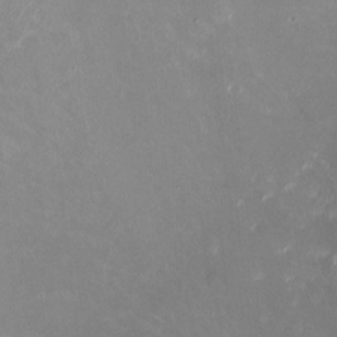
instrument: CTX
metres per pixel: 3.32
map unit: HNhu
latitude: -0.5007
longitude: -3.4237
